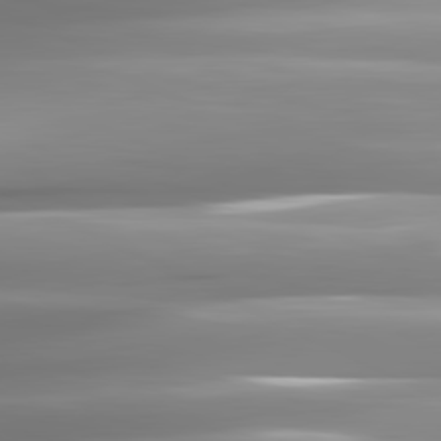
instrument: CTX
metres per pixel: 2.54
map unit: lApd
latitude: 82.0822
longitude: -141.6316
